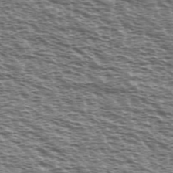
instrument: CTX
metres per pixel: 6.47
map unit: Ave
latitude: 38.2522
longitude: -112.5546
